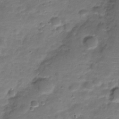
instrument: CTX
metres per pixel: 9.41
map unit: Nve
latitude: -22.8219
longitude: 104.5573
